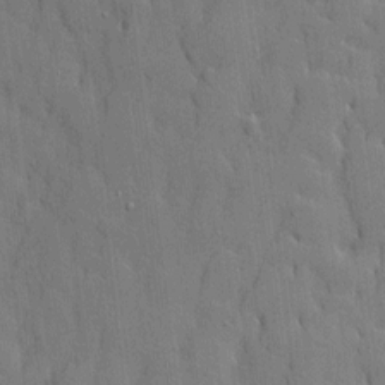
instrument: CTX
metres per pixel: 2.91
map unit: Htu
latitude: -9.2943
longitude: 176.3117
